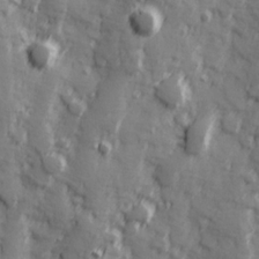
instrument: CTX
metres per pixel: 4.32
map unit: Hve
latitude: 25.6316
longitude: 146.8975
